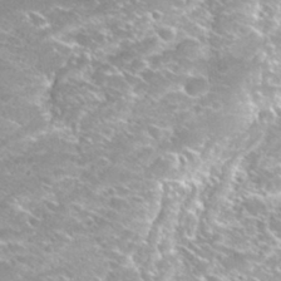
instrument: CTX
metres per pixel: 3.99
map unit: Hto
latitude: 32.4601
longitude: -46.6113
